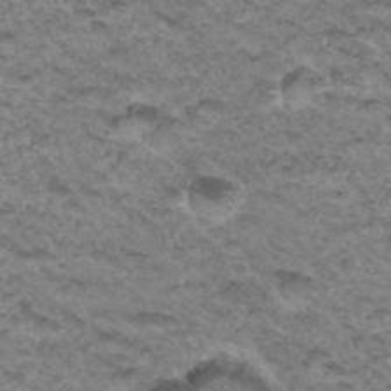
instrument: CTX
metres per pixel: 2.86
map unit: Hto
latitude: 34.2144
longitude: -47.7261
